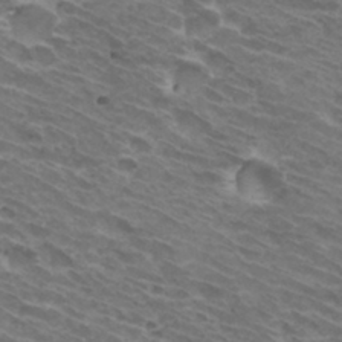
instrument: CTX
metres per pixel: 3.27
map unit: Hto
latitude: 32.1767
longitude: -43.1403
